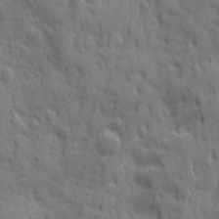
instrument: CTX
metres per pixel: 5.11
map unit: Ave
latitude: 19.9906
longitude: -133.2348
